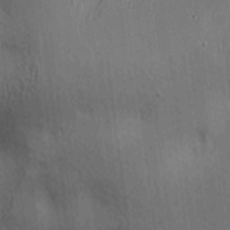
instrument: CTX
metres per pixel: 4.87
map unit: lAa
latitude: 5.2726
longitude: -112.7435
